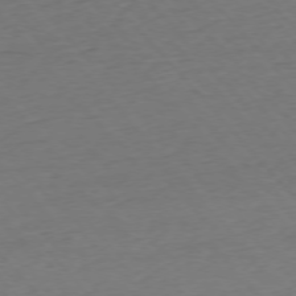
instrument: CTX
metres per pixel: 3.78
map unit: Ap
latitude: -76.1606
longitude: -80.9703
